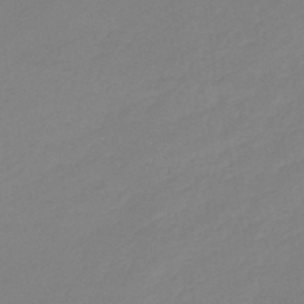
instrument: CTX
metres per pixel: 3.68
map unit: eHb
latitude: -44.9731
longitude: 85.9178
